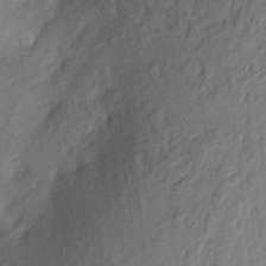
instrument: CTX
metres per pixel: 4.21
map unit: Aa
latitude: 22.7435
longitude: -150.4223
